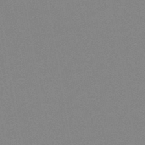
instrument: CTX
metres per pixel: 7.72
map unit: HNb
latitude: -45.3888
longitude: -40.2522
